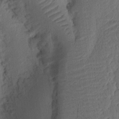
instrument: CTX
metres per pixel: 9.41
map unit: Ht
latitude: 10.6680
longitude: -74.9325
